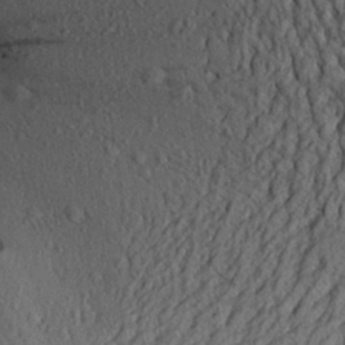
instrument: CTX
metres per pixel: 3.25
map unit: Aa
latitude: 27.4427
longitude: -134.3278
